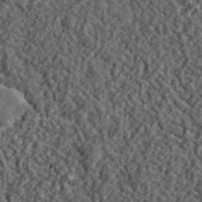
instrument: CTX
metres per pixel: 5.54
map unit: lHvf
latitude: 39.7638
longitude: -88.1578
